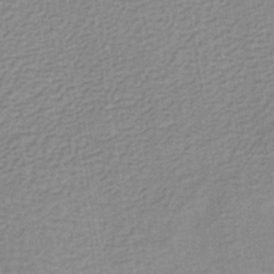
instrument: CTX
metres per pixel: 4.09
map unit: lHb
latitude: -40.1228
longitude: 60.5007
